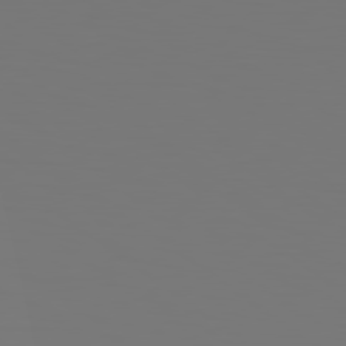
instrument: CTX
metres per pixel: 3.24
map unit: Hpe
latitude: 78.9514
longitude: -139.4993
